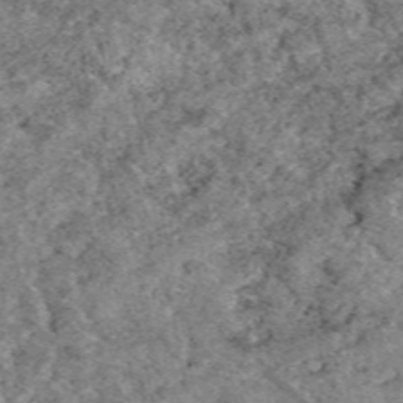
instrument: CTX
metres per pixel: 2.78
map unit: eAb
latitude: 49.1025
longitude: 109.7855
